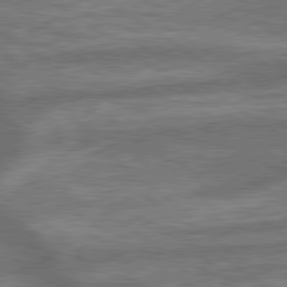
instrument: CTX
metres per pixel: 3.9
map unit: lApd
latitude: 79.8395
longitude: -171.4237
